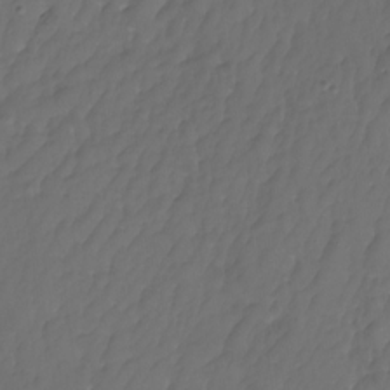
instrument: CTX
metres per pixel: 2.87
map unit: Nhu
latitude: -27.8989
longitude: -71.8772
